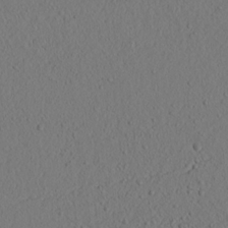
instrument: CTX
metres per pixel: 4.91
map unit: lAvf
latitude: 9.0081
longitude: 165.6722
